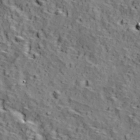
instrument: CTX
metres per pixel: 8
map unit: Ave
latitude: 11.7261
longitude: -105.1970
